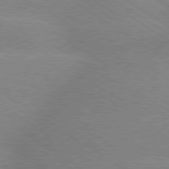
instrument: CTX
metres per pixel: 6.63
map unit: lApd
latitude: 79.3293
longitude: -152.4601
